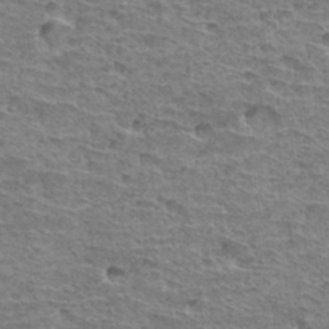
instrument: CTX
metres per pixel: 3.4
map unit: Hto
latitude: 33.4993
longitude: -39.5749
